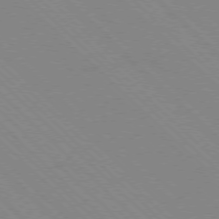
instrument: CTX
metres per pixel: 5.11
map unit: Ap
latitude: -77.5399
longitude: -66.3656
